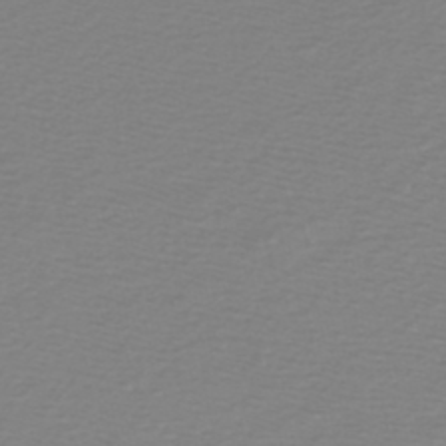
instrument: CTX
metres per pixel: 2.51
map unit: HNb
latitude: -45.5777
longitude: 54.0661
